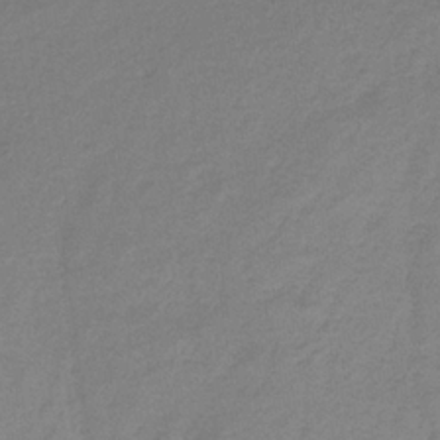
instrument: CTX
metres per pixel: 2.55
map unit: HNb
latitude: -33.4077
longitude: 56.5574
